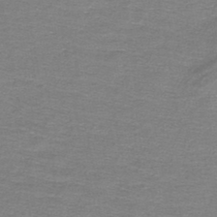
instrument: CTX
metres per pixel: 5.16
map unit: lHb
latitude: -44.1417
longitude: 56.8219
